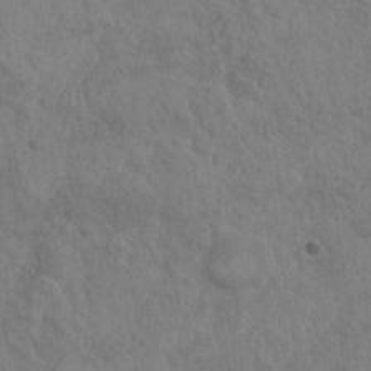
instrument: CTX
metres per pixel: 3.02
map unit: Nhu
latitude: -31.2565
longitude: -61.8583
